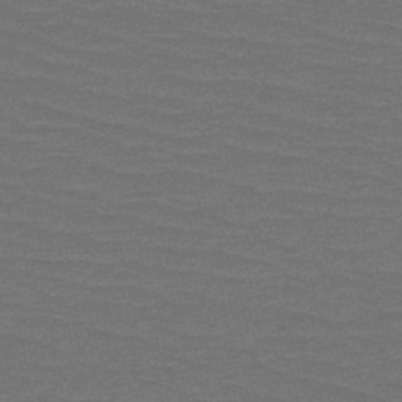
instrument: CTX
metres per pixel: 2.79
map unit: HNb
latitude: -53.2942
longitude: -43.3860
